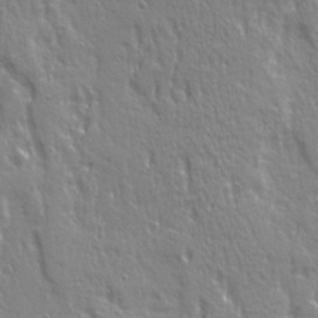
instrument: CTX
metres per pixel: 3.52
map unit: Ave
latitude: 21.8584
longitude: -135.1592
